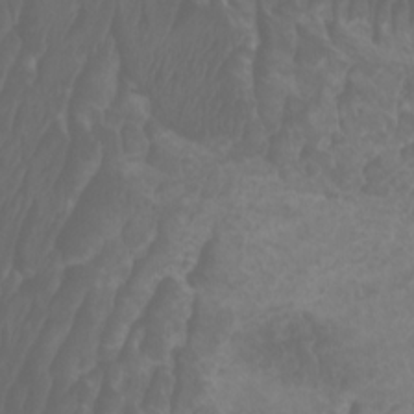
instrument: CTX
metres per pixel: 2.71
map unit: Htu
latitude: -6.9919
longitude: -74.4979
